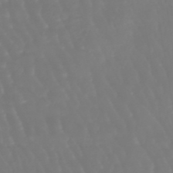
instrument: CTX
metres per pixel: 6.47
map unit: eHb
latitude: -46.6896
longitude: 79.4454
